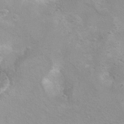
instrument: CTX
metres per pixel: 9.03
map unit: Hto
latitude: 7.8961
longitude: -30.8002
